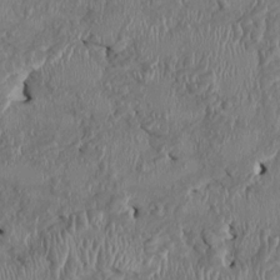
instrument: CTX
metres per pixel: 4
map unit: HNhu
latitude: 0.9513
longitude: -6.5546
